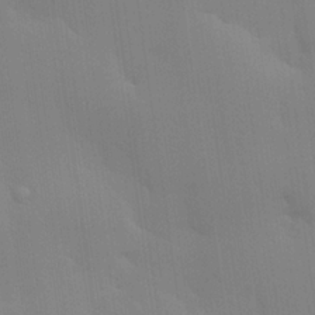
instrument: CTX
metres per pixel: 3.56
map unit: Hve
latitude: 24.9324
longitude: -91.4049
